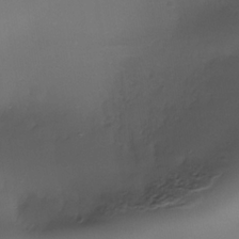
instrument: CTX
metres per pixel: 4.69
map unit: Nhe
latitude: -35.4265
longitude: -117.8583
